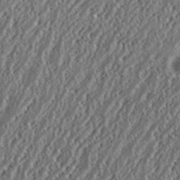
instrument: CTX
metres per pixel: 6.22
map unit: eHh
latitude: 34.8191
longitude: -132.0444
